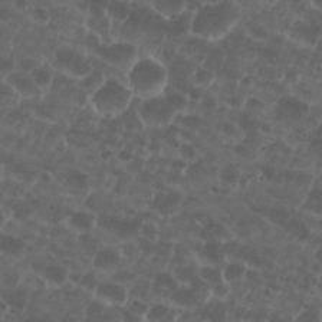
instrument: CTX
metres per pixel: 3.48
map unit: Nhu
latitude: 26.8947
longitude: -52.2145
